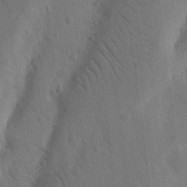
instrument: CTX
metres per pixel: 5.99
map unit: Nhu
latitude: 15.4238
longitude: -77.4048
